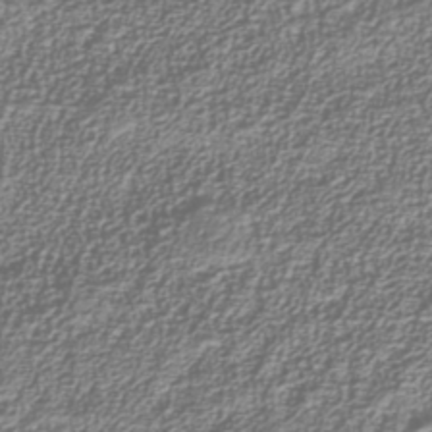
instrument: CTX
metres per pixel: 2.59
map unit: Nhu
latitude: -39.3321
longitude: -84.9325
